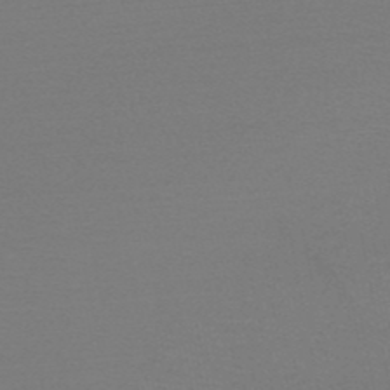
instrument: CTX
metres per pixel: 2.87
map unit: HNb
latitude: -50.7085
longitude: -43.5938
